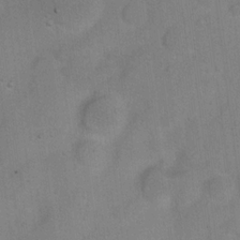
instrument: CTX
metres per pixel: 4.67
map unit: Hto
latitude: 15.5749
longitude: -40.2900
